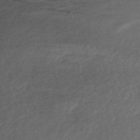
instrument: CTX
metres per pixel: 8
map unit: Nhe
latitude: -47.5588
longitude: -171.5560
